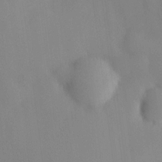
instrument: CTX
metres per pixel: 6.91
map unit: HNhu
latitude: 14.0444
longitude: 13.7856
